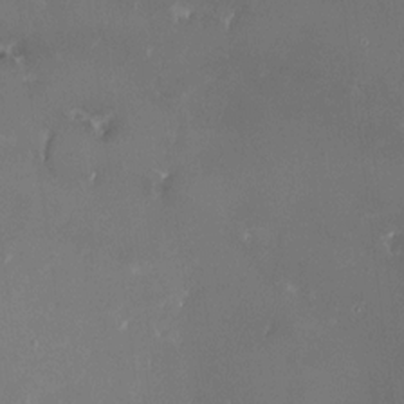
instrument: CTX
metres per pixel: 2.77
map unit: HNhu
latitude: -0.2362
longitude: 5.5210
